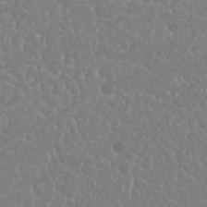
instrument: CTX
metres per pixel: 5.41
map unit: Nhu
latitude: 23.7261
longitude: -63.7639
